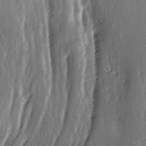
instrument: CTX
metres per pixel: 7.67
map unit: lAa
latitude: -6.5951
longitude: -124.4790
